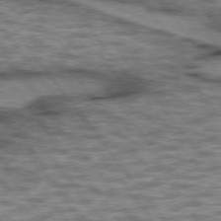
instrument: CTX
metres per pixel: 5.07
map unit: lApd
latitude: 75.5371
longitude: -48.3089
